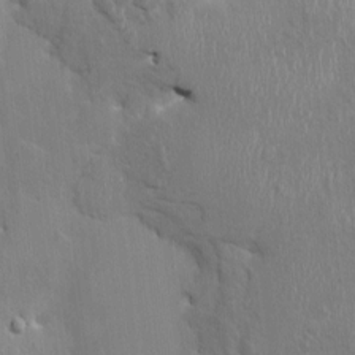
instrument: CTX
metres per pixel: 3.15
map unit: HNhu
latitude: 3.3292
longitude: -6.7246
